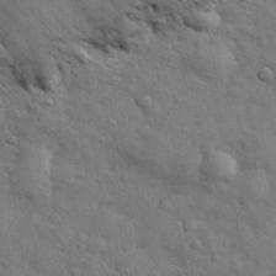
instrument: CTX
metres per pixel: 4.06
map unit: eHh
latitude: 29.5182
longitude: -75.9906
